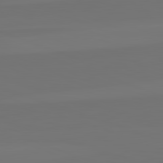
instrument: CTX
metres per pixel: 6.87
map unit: lApd
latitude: 82.3845
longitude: 144.8408
